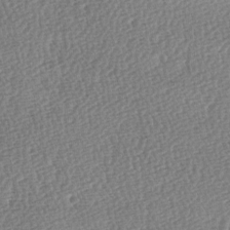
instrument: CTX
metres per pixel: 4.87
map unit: lAa
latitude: -3.8422
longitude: -121.4616
